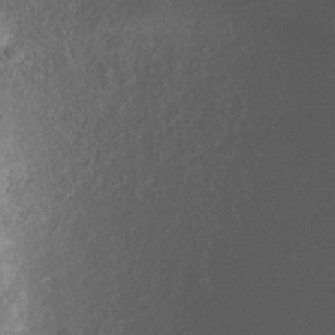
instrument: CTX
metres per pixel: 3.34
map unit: Nhe
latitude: -38.5196
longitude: -119.5938
